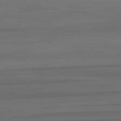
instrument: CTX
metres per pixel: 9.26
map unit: lApd
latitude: 82.8569
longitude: -179.5560
